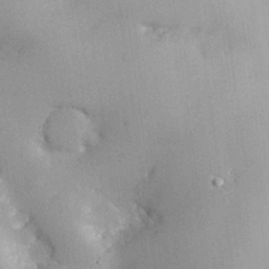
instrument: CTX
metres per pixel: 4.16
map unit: Nhu
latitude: 26.4034
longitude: -68.5924
